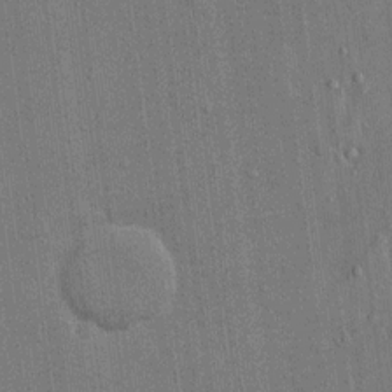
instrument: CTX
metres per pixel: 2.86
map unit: eHh
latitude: 14.8947
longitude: -68.7246
